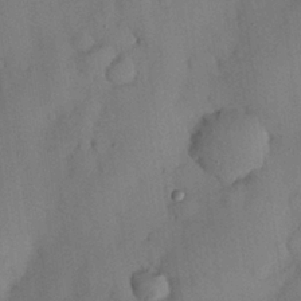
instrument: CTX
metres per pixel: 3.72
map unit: Nhu
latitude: 25.8205
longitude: -72.8947
